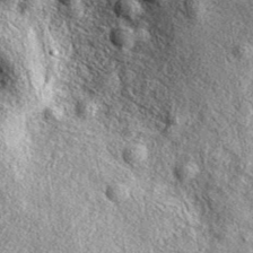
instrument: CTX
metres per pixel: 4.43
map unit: eAb
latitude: 38.7057
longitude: 109.7855
